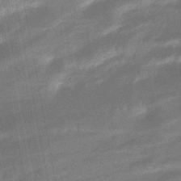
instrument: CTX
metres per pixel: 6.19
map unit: HNhu
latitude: -47.1053
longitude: 89.7855
